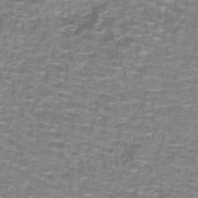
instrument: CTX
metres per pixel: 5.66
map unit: lHb
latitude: -41.5777
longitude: 55.6155
